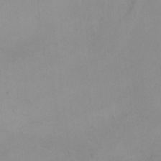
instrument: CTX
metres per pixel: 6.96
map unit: Nhu
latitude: -5.6910
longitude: -93.5560
